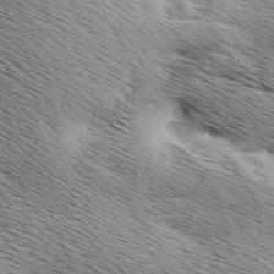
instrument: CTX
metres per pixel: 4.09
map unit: Ave
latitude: 9.6694
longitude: -106.9136
